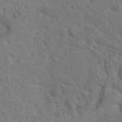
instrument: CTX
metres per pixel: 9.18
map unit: Hto
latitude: 18.8380
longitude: -35.0269
